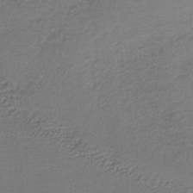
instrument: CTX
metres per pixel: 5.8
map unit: lHb
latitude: -34.5574
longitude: 62.2928
